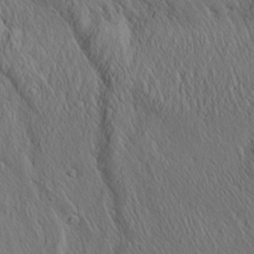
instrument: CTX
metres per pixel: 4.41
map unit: Aa
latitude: 26.3278
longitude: -141.2725
